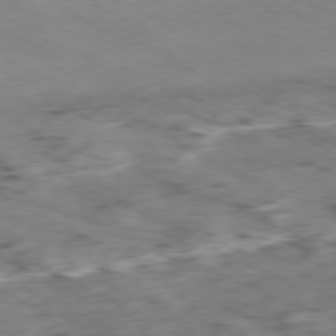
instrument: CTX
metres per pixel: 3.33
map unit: Ap
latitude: -79.3509
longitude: -68.7813
